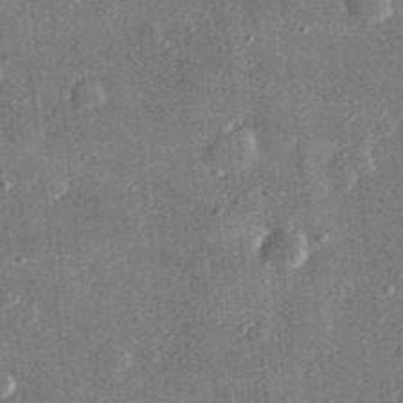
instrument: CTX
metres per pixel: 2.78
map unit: lHvf
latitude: 31.4049
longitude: -89.8773
